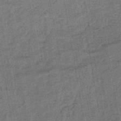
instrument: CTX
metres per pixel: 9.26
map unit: lHb
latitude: -43.9556
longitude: 65.2754
